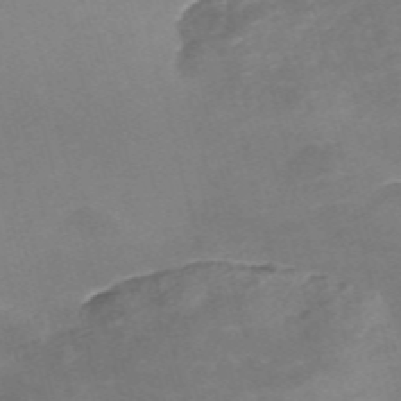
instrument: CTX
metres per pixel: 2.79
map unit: Nve
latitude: -58.0660
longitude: 58.9919
